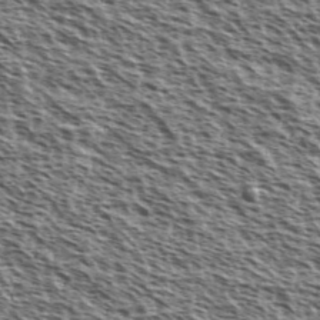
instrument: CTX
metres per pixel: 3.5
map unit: Ave
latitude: 38.4223
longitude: -110.6869
